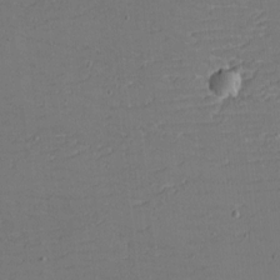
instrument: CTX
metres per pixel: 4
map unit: eHh
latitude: -5.4643
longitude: -82.6868
